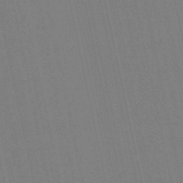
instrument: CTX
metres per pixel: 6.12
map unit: eHb
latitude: -50.5763
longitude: 76.8408
